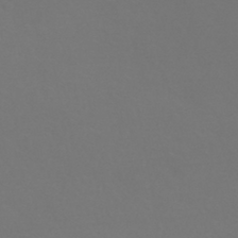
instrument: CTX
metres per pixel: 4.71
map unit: HNhu
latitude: -42.6707
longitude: 93.9367
